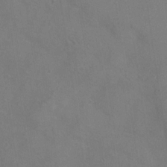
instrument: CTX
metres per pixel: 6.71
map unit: Hve
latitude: -32.5763
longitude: 93.7289
